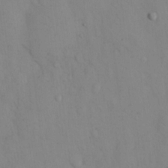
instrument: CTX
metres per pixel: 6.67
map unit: eHh
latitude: 12.5357
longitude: -61.6505
